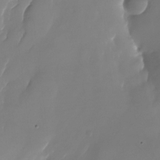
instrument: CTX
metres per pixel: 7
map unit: Nhu
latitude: -23.8045
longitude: -71.5182
